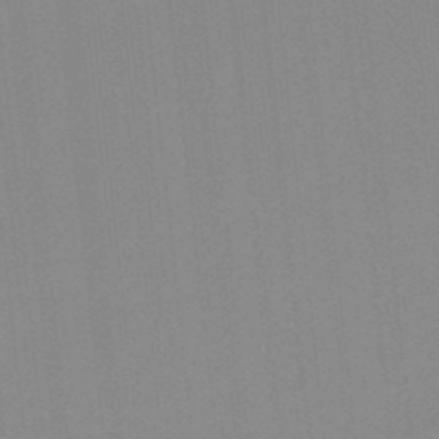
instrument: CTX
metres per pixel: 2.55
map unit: lHb
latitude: -48.7086
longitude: 81.3510
